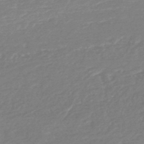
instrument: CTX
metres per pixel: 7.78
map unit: HNb
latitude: -48.5763
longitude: 57.9745
